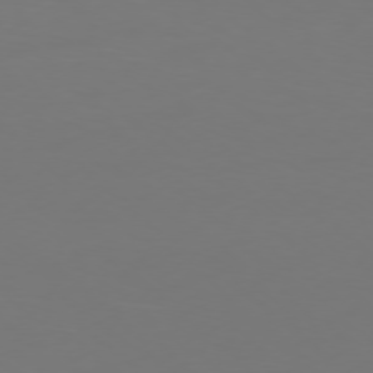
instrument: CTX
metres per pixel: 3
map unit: Ap
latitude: -77.5021
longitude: -80.0633
